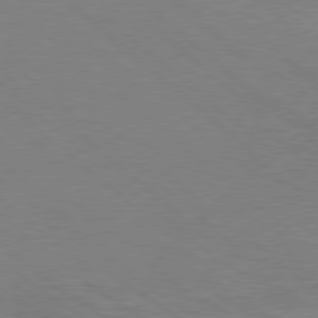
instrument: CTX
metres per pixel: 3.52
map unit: Hpe
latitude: 78.1389
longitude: -121.1215
